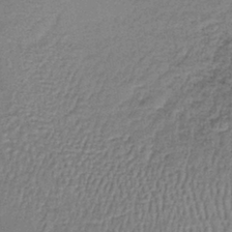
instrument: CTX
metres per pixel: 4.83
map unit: lHb
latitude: -39.3510
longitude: 61.3888
